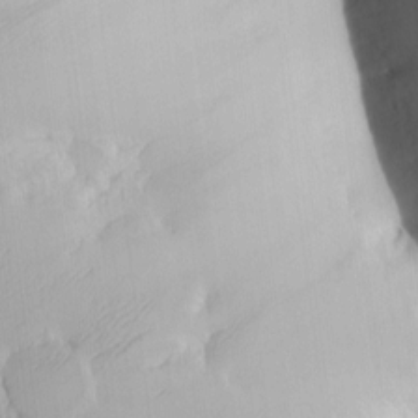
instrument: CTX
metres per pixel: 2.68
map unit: eHh
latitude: -1.7856
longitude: 15.9745
